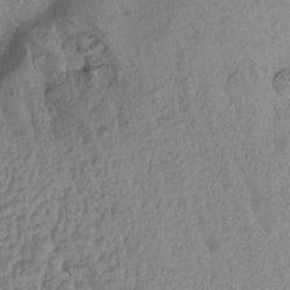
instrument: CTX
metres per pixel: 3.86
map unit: Aa
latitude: 15.4994
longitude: -146.4790
